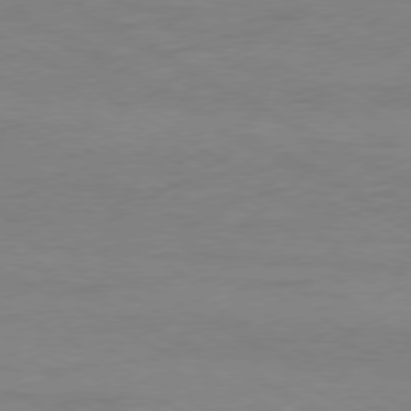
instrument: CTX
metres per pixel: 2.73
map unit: Ap
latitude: -77.6722
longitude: -73.6127
